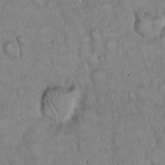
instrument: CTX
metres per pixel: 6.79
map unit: Hto
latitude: 15.2726
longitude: -57.4993
